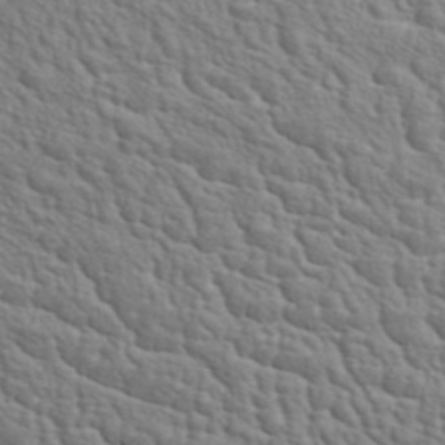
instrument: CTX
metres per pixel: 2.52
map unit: ANa
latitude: 40.5734
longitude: 29.5588
